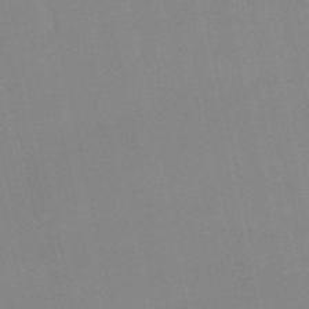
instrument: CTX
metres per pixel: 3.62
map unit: lHb
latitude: -49.3510
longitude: 70.9731
